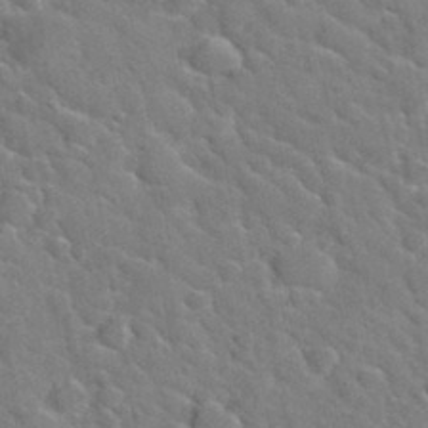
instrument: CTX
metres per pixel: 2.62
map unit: Hto
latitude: 35.5182
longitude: -49.2726
